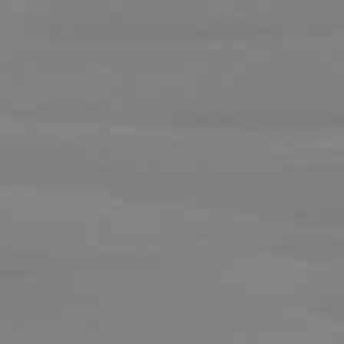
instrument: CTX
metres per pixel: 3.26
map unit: lApd
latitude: 81.7261
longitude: 179.1242
